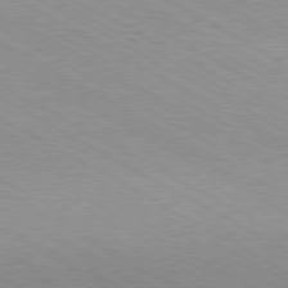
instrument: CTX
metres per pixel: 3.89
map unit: Hpe
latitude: -80.5007
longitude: 17.5588
